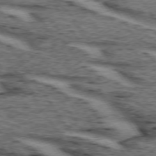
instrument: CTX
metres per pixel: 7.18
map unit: lApd
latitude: 73.7450
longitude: -73.1593
